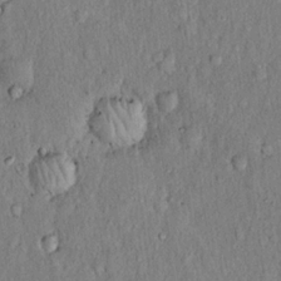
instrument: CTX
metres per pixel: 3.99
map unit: eHh
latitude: 18.5734
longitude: -61.7071
